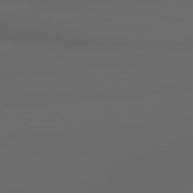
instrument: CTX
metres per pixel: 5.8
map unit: Hpe
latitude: 78.8002
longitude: -135.6694
